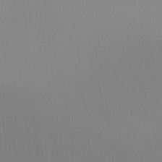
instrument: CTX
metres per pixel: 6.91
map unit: HNhu
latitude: 5.1214
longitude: 8.5385
